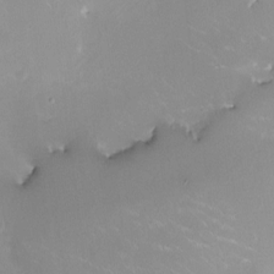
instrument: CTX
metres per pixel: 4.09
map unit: HNhu
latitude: 1.3481
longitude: -3.2159
